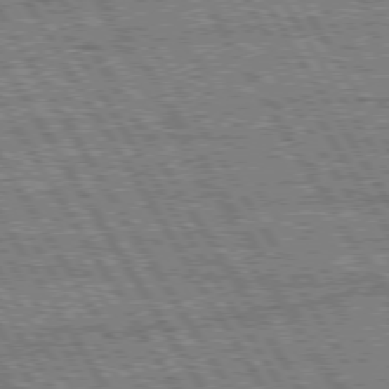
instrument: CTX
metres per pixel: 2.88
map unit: Hpe
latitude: 75.3482
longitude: -154.2711
